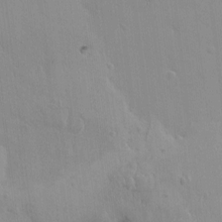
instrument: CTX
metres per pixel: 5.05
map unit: HNhu
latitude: 5.5182
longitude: 1.2754
